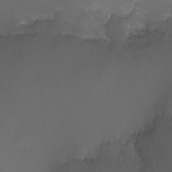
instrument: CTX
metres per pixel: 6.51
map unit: Ht
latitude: -12.6519
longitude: -44.3656
